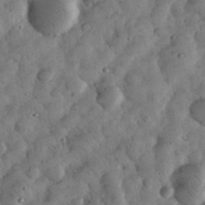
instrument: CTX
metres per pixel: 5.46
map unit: eHh
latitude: 33.0270
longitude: -69.2726
